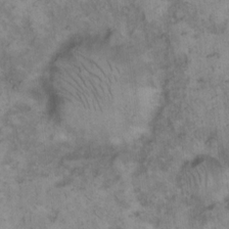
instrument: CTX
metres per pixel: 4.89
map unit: eHh
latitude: 15.1404
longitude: -64.4790
